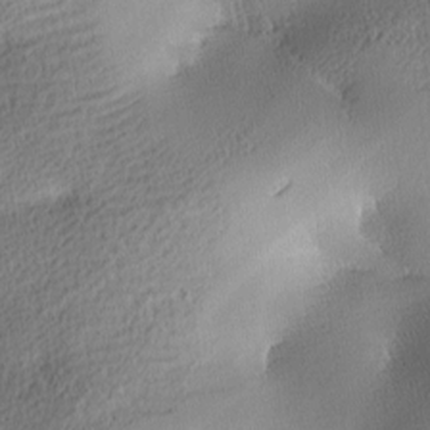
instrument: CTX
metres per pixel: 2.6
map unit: lAa
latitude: -10.3306
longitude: -125.2159
